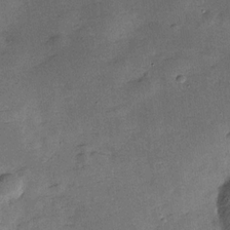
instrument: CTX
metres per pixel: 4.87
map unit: Hve
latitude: -27.7667
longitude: 92.2739
